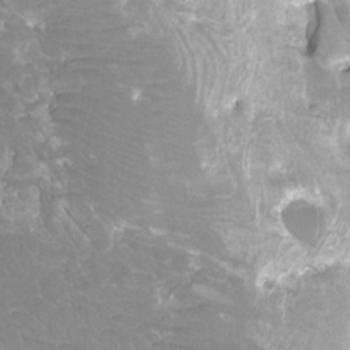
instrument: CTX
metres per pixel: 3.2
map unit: Htu
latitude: -12.2551
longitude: -72.0444
